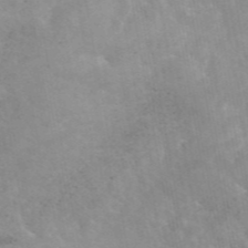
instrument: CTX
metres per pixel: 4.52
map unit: eAb
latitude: 45.5749
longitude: 124.6140
